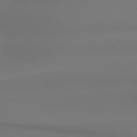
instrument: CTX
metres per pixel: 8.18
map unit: Hpe
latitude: 78.8380
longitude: -136.2523
